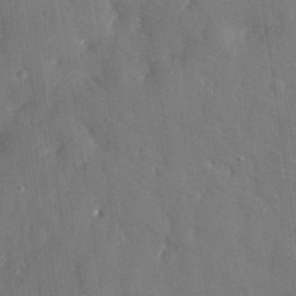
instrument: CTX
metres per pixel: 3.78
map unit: eHh
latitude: 31.9528
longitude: -59.5749
